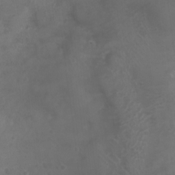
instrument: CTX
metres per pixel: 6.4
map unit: Nhu
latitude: 3.5560
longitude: -15.1404
